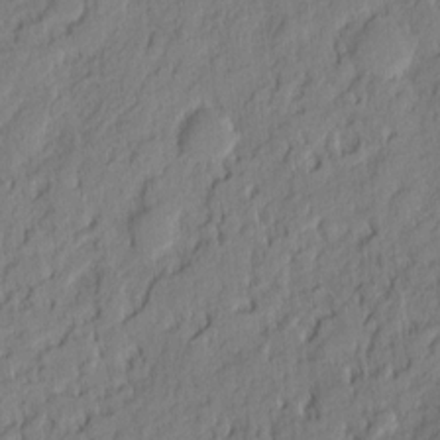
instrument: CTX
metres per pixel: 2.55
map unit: eHh
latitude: 6.6113
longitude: -76.0444
